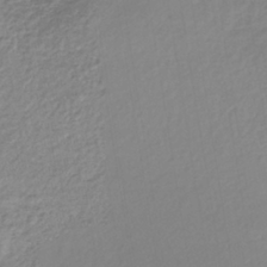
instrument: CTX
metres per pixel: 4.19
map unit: lHb
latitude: -38.1228
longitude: 68.2550
